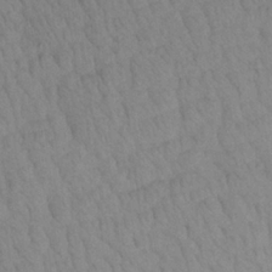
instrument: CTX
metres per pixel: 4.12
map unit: Aa
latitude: 22.4790
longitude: -139.1781
